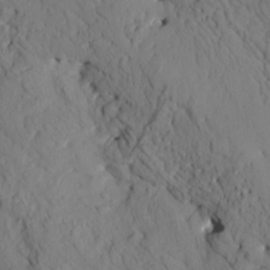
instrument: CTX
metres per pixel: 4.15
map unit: HNhu
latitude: 11.3671
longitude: 23.6722
